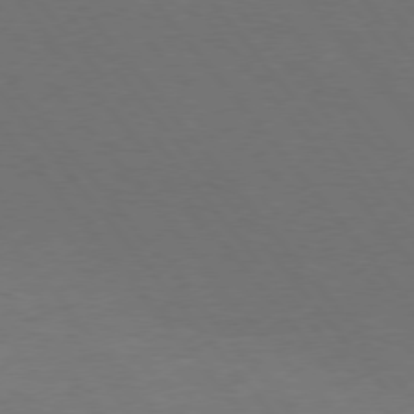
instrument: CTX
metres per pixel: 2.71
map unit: Hpe
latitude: 75.5560
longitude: -144.8569
